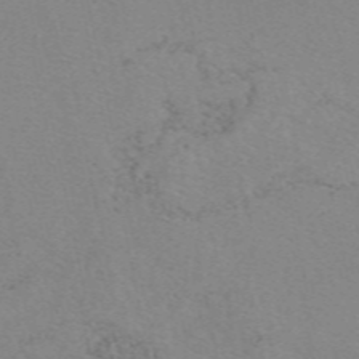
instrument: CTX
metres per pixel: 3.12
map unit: eAb
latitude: 50.4034
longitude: 108.2361
